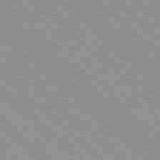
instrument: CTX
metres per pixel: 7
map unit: Hpe
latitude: 77.9150
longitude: -153.7828
